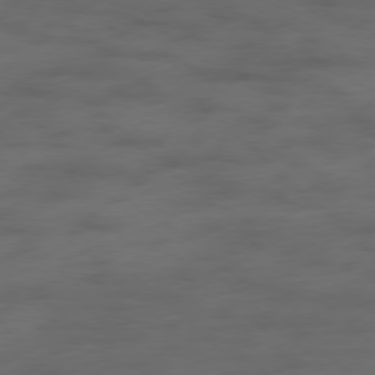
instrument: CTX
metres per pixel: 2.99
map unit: Hpe
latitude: -78.1605
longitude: -19.2915
